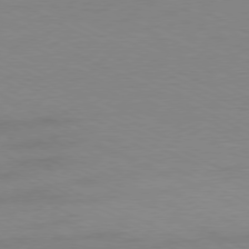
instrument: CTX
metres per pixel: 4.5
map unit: Ap
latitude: -77.6722
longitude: -74.5168
